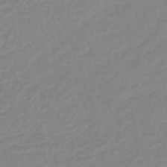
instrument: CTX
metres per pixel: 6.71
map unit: lHb
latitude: -44.2173
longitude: 75.2565
